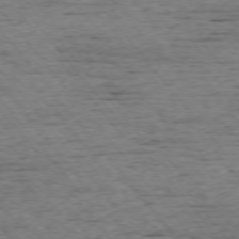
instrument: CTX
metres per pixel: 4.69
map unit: Ap
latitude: -75.0487
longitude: -90.5357
